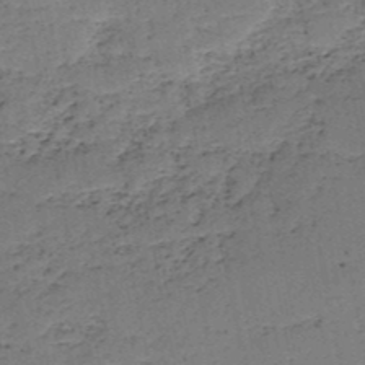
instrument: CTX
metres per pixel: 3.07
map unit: HNb
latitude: -49.5210
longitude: -40.0822
